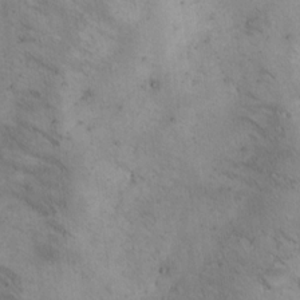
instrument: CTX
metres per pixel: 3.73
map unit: Hto
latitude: 11.3104
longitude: -58.6113
